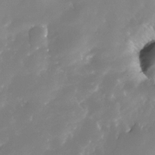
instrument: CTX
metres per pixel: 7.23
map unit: Nhe
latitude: -33.0865
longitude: -115.8961
